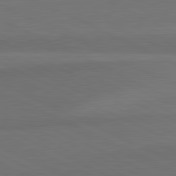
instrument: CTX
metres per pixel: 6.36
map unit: lApd
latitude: 82.1577
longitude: 158.6140
